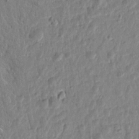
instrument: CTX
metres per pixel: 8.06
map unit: Htu
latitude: 1.4993
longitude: -178.8569
